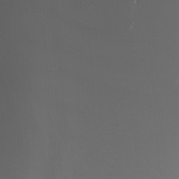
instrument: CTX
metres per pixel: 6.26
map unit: Nhu
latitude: -5.5588
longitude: -91.3104
